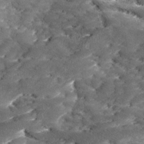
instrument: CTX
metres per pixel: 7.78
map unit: Ave
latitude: 17.7639
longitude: -136.2334
